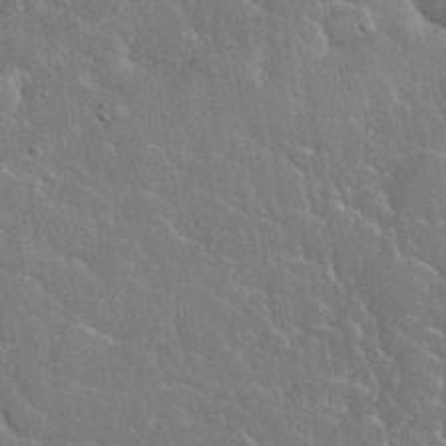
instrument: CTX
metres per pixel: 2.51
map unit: eHh
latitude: 37.3293
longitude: -61.5371
